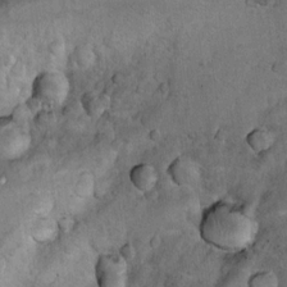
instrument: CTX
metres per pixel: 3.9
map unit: Nhu
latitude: 10.2334
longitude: -24.3278
